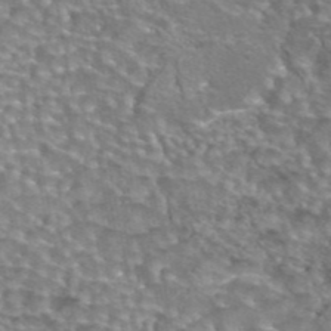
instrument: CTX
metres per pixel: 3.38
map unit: eAb
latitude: 44.3089
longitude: 104.8597
